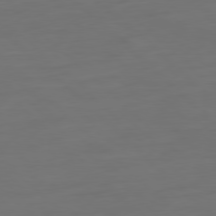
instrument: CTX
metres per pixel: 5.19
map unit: Ap
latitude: -79.8611
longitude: -54.9703
